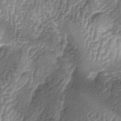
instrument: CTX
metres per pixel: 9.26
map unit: lAa
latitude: -5.3509
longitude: -128.1389
